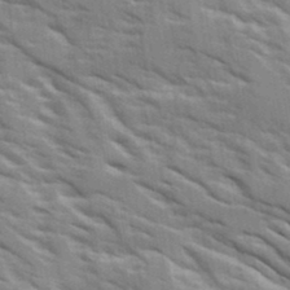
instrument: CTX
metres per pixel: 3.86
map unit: Ave
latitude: 15.6127
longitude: -129.7638
